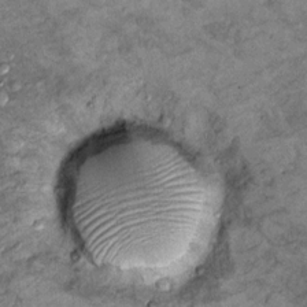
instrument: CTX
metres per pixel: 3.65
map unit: Hto
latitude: 9.6883
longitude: -36.3656
